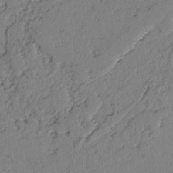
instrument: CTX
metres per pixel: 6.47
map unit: lAvf
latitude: -2.9163
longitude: -105.9906
